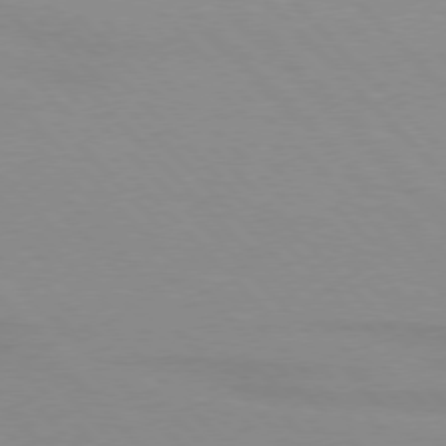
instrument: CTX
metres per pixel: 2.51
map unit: lApd
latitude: 76.2711
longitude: -85.2915
